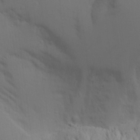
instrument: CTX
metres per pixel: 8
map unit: Aa
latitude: 18.3089
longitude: -142.7624
